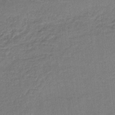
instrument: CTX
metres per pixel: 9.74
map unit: lHb
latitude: -34.6329
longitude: 63.3887
